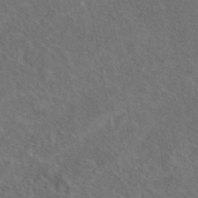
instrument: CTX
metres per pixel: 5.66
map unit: eAb
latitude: 43.4804
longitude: 109.7100
